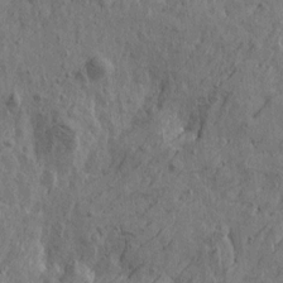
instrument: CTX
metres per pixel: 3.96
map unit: Htu
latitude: -6.1605
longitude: 179.8611
